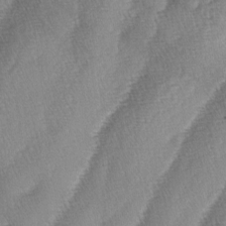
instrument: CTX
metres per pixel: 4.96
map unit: lAa
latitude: -4.2928
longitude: -129.5938
